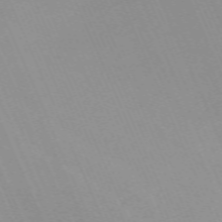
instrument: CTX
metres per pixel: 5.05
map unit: Nhu
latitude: -66.8030
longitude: 38.9542
